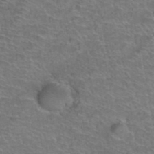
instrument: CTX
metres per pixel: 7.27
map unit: Hto
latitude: 38.2145
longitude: -44.0822
